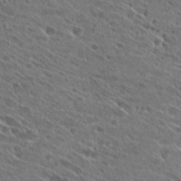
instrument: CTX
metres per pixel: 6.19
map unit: Hto
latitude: 27.9150
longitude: -45.0647
